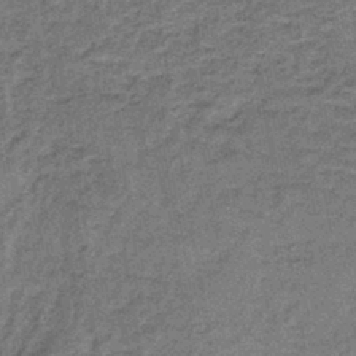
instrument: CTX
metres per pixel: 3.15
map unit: lHb
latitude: -40.6896
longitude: 58.5762
